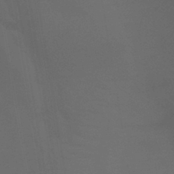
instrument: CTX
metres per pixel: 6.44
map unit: lHb
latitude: -41.4832
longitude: 77.3699
